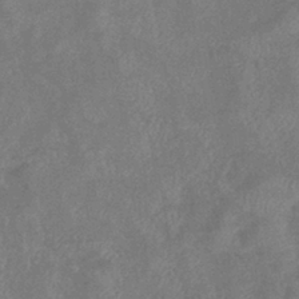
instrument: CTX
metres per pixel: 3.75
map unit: eHb
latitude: -38.6897
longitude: 77.1242
